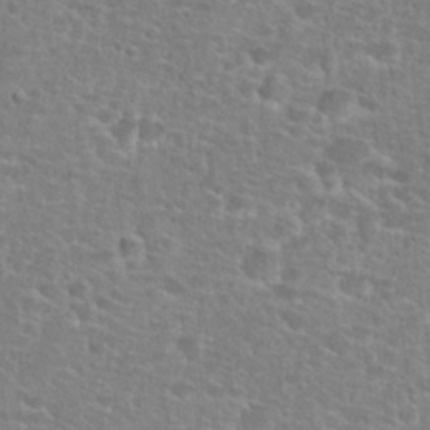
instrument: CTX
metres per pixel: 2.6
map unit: Hto
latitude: 25.5371
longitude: -48.8002
